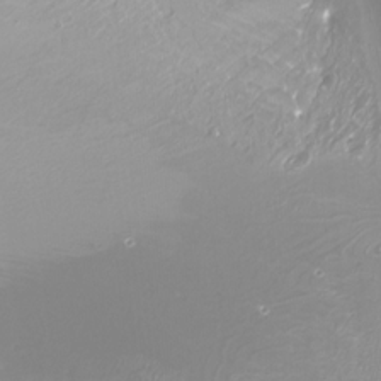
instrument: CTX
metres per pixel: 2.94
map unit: Nhu
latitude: -7.1809
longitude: -91.6694
